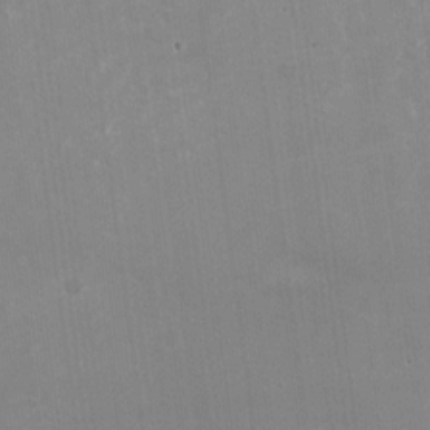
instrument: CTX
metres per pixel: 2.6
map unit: Nhu
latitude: -27.3131
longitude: -61.5182
